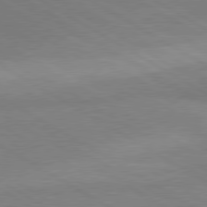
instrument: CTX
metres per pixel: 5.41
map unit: lApd
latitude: 80.0633
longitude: -179.2537
